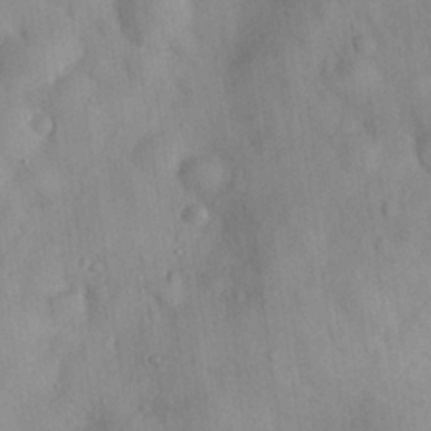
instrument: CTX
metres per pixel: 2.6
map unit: eHh
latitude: 26.2334
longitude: -65.4426
